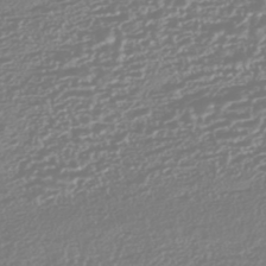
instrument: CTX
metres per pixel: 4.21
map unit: HNhu
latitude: -44.8597
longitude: 100.8785
